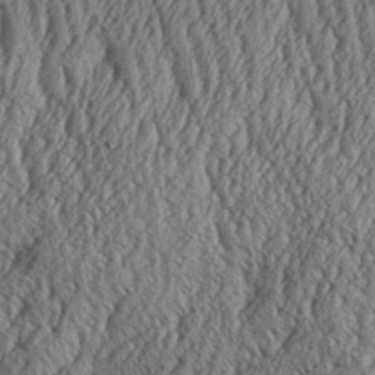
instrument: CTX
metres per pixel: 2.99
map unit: Aa
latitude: 30.6491
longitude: -136.6302
